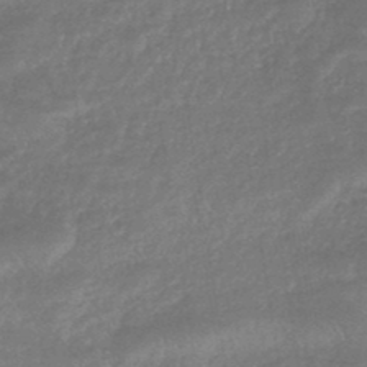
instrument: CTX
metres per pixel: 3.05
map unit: lHb
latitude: -44.9164
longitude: 79.6344
